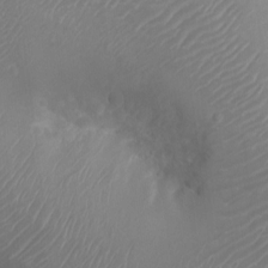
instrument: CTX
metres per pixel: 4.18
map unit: Ht
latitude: -3.5399
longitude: -16.2523
